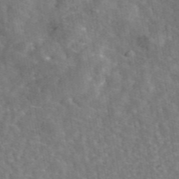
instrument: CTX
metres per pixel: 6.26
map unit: eAb
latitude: 45.5371
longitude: 116.5951
